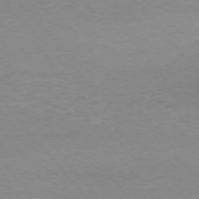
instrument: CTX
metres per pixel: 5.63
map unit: Ap
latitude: -75.7856
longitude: -88.8380
